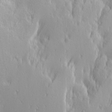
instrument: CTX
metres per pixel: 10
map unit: Ave
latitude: 14.0633
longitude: -133.3860
